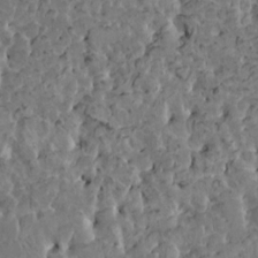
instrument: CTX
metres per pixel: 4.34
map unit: HNhu
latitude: 5.4048
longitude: -0.6490
